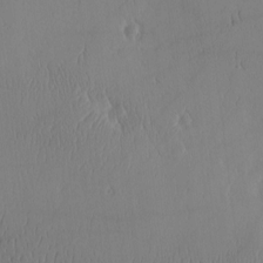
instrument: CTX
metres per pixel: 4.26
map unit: eHh
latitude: -3.8611
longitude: 16.2173
